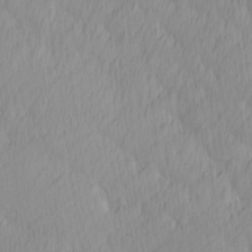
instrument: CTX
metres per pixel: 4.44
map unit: Ave
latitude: 12.8191
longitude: -106.6490
